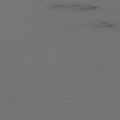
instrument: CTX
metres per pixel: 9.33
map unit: Hpe
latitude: -76.1606
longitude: -10.0633
